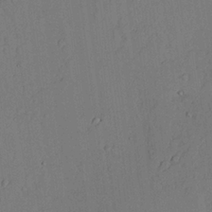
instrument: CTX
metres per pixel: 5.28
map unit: lAvf
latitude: 23.7827
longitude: -109.9528
